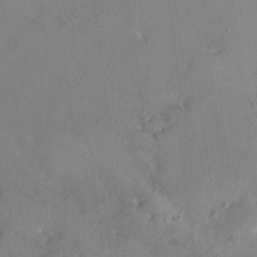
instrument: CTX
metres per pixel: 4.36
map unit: HNhu
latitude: 7.6883
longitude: 4.6329
